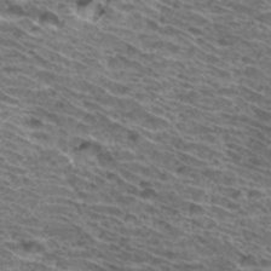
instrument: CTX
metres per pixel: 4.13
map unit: Hto
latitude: 33.2915
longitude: -40.3278
